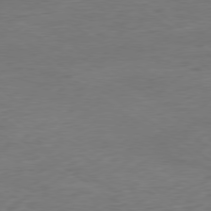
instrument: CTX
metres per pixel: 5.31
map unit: Hpe
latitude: -79.2187
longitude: 10.0094
